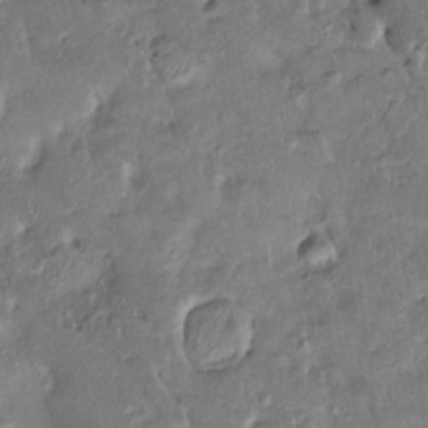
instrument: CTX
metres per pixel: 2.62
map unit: HNhu
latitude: 6.8758
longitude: 0.1039
